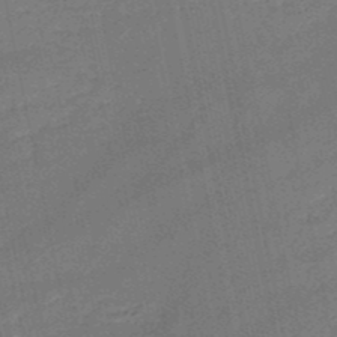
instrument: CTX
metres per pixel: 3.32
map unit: HNb
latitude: -51.0864
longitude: -40.2522
